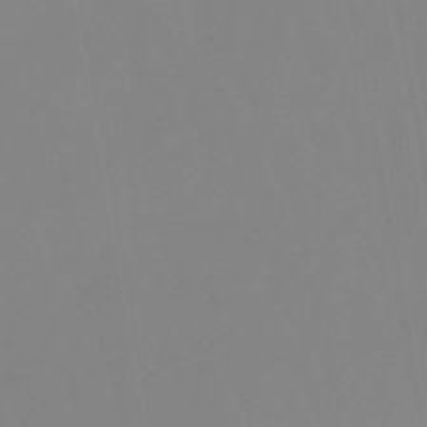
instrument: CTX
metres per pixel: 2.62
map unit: lHb
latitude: -49.5777
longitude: 74.4062
